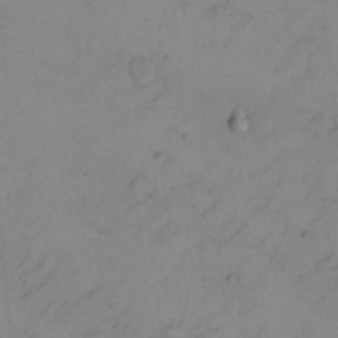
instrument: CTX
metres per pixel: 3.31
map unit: eHh
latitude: 21.5938
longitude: -70.3278
